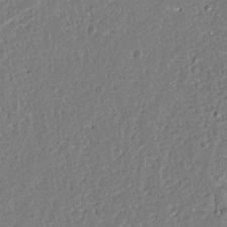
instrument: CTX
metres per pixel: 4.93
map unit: Ave
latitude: 13.1781
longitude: -137.9717
